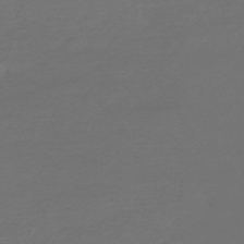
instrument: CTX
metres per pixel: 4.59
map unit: HNb
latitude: -47.2943
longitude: 53.5210
